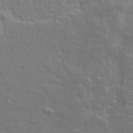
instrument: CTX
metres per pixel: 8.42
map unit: eHh
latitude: 42.9325
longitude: -90.9703
